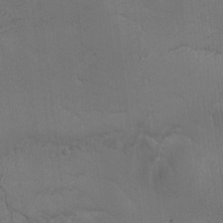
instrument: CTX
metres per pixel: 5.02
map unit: Ave
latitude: -8.1228
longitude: -122.1389
